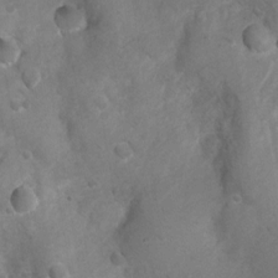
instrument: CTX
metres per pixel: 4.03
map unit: Ht
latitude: 4.3656
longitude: -29.7638
